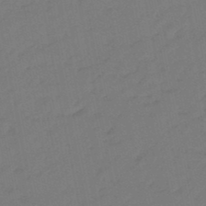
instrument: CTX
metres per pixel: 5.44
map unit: eHb
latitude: -46.9919
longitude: 81.0487
